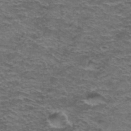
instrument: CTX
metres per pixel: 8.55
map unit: Hto
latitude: 38.4979
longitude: -41.8772
